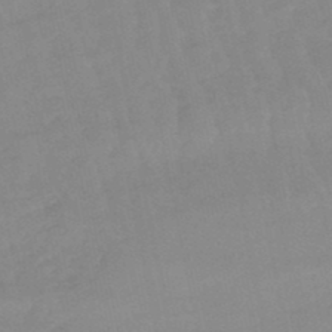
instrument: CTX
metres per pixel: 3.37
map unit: lHb
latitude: -48.2740
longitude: 76.7841
